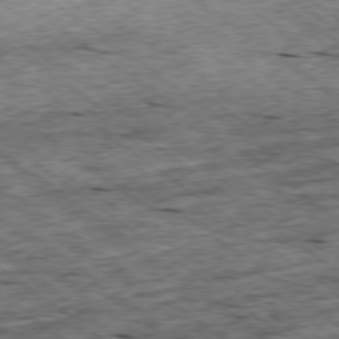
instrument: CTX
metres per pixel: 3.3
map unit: Ap
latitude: -78.9919
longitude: -87.7260
